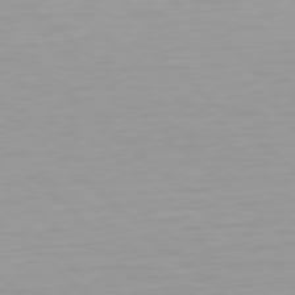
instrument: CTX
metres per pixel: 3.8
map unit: Hpe
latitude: 78.2145
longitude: -168.7435
